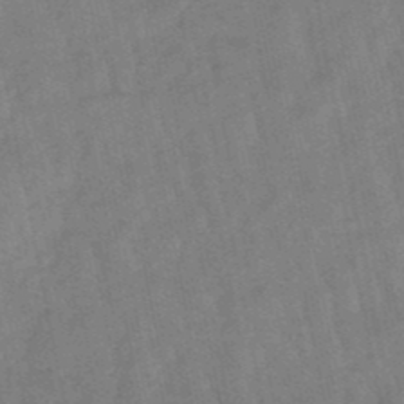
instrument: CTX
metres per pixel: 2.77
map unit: lHb
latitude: -48.8219
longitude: 78.0661
